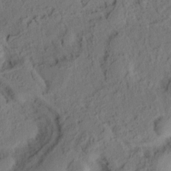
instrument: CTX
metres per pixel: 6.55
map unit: Ht
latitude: 7.8016
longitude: -76.1200
